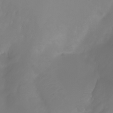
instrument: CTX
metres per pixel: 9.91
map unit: Ht
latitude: -2.7085
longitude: -61.2915
